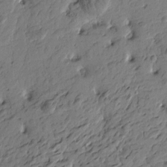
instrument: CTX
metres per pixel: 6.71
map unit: Htu
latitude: -2.1794
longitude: -179.4616
